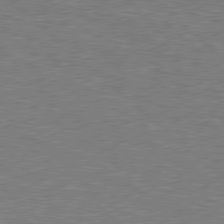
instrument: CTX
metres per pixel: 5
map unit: Hpe
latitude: 78.4034
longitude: -152.0633
